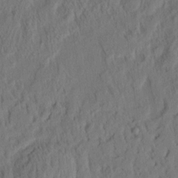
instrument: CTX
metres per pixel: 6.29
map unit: eHh
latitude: 5.4615
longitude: -76.9891
